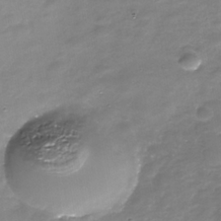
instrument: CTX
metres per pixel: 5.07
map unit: Nhe
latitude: -35.4076
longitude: -90.0633
